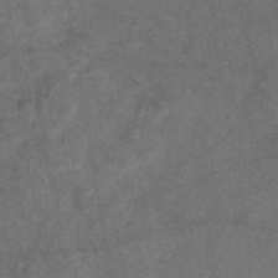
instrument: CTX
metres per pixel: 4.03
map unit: eAb
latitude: 47.7261
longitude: 109.3132
